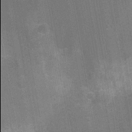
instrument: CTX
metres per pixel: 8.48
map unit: Ht
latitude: -10.6141
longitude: -21.9906
